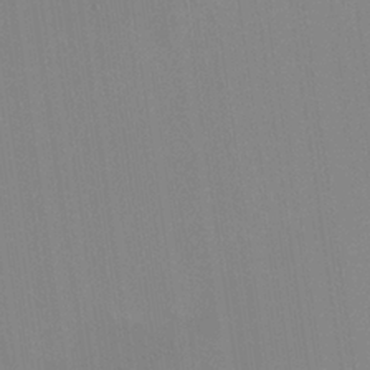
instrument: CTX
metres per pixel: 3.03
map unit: HNhu
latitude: 5.5371
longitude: 4.6329
